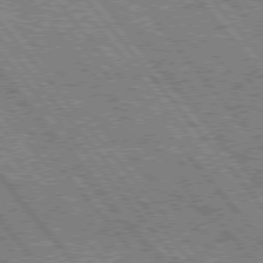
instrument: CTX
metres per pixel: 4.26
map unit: Hpe
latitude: 75.9528
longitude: -125.4048
